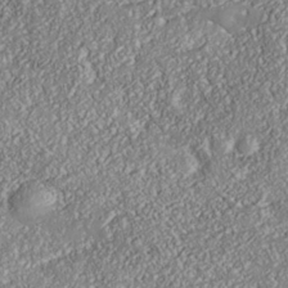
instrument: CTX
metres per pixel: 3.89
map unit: Nhe
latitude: -37.5966
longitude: 138.2740
